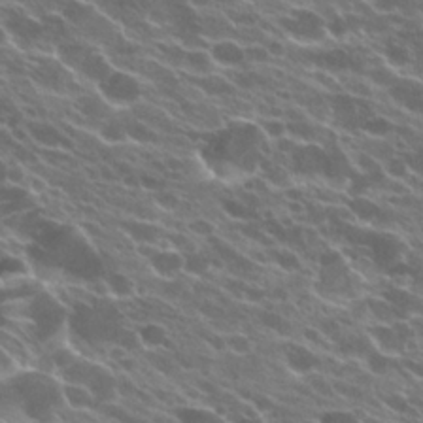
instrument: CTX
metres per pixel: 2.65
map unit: Hto
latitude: 24.0255
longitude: -37.3482
